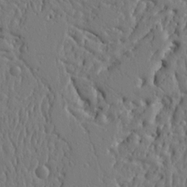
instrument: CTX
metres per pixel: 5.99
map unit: Ht
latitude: 10.2334
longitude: -76.8191
